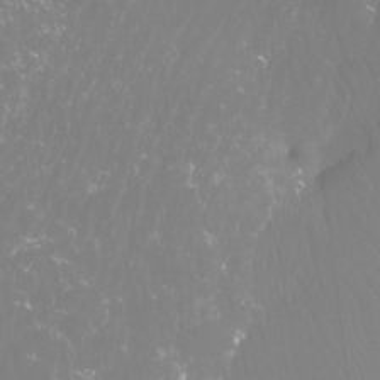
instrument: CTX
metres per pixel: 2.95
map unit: Htu
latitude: -12.8030
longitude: -45.7827
